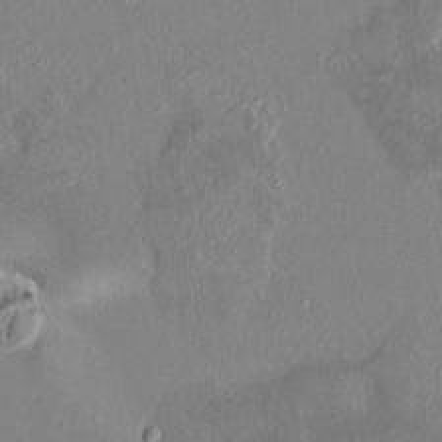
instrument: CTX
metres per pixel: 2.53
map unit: HNhu
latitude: 7.5371
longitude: 2.7274
